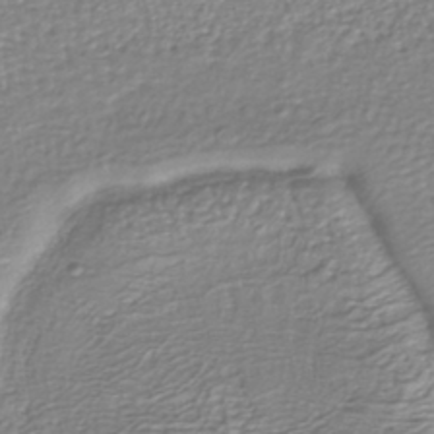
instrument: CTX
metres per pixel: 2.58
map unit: lHb
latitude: -38.4629
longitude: 58.7085
